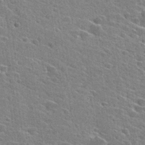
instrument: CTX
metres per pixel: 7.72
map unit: Hto
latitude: 28.0822
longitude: -45.5560
